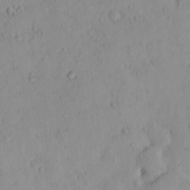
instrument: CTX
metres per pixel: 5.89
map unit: eHh
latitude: 0.1766
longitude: 18.4440
